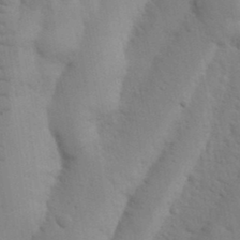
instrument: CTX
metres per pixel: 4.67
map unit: Nhu
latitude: 19.0269
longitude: -76.2711
